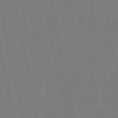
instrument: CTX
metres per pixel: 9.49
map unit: lHb
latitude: -50.9164
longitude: 80.0850
